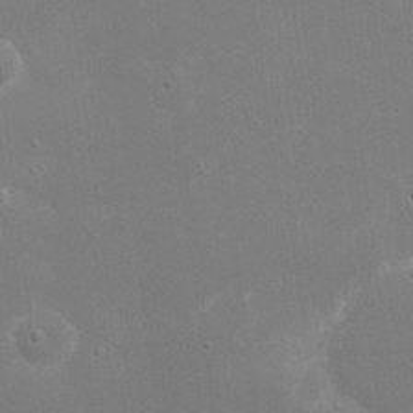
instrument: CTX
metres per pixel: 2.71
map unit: eHh
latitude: 19.9717
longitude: -69.5938
